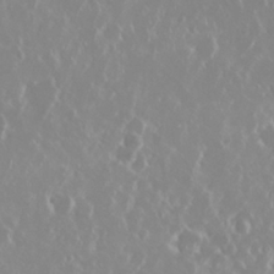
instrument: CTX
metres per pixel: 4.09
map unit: Nhu
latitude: 29.3859
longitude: -61.9528
